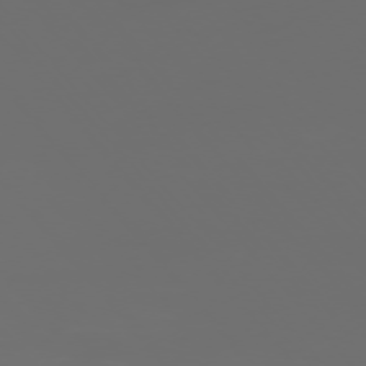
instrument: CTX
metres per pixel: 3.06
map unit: Ap
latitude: -76.2739
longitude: -74.1200
